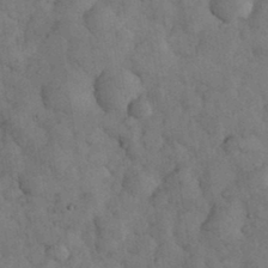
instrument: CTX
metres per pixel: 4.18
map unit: eHh
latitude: 33.8016
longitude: -68.2901
